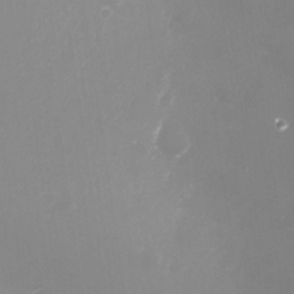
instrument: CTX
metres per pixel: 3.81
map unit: Nhu
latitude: -29.9556
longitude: -78.2334
